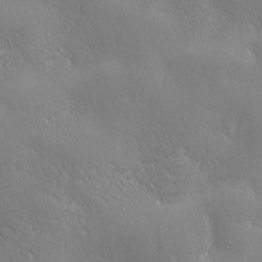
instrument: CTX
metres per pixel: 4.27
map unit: Ave
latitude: 2.3089
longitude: -112.9891
